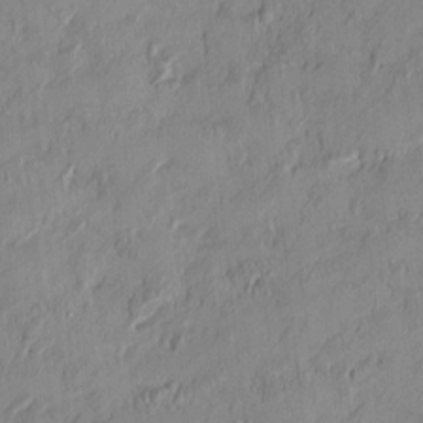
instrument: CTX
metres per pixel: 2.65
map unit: HNhu
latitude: 0.6490
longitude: -5.6316
